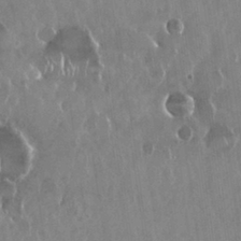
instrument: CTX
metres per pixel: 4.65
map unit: Nhu
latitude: 29.1781
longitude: -62.6680
